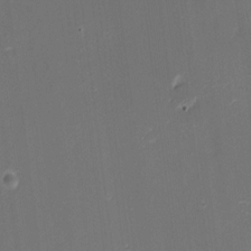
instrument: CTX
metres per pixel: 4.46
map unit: eHh
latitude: -5.2187
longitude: -86.1767
